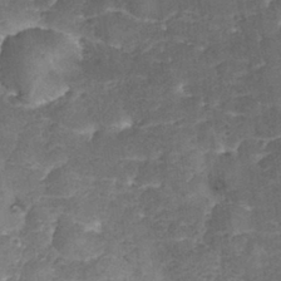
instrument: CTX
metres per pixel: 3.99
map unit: eHh
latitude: 31.6694
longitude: -65.0080
